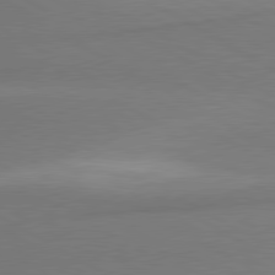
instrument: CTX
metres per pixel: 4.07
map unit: lApd
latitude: 80.2145
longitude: 176.6896
